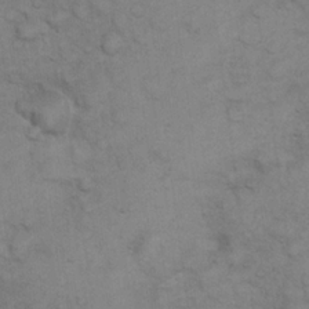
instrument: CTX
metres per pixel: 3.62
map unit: eHh
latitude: 22.4223
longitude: -59.2726
